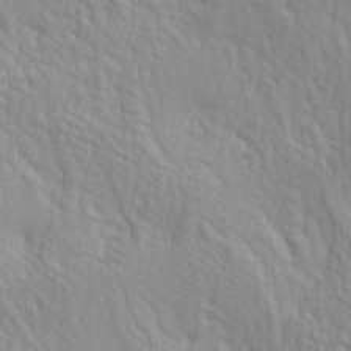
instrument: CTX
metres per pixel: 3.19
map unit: lAa
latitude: -4.8597
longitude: -121.8017
